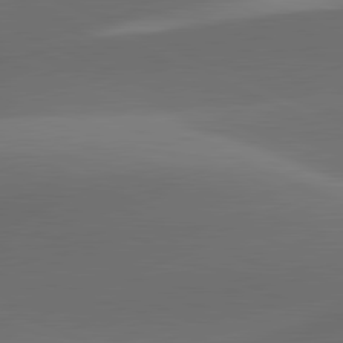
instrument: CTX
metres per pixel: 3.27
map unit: lApd
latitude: 81.5182
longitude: 130.5951
